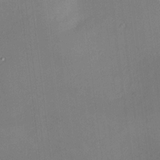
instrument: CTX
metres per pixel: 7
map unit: HNhu
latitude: 7.8772
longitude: 8.1228
